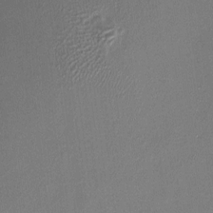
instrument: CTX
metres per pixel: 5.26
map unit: HNhu
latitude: 7.5182
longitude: 0.0472
